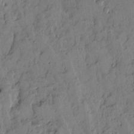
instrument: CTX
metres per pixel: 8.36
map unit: Ave
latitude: 13.8017
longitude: -132.4034
